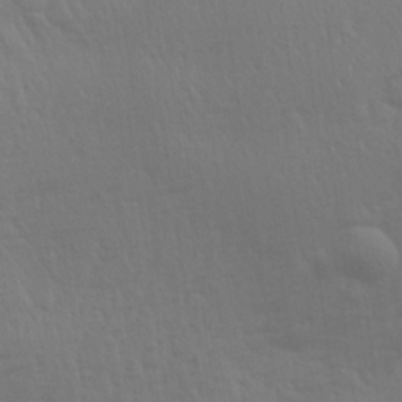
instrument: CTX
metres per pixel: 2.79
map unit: Aa
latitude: 29.7260
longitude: -135.0647
